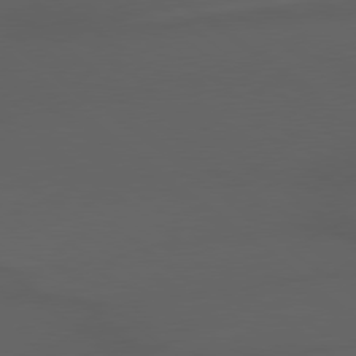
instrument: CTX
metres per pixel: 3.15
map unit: lApd
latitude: 79.1026
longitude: -165.7261
